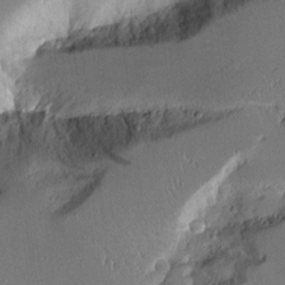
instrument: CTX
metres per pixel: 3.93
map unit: Aa
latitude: 12.0633
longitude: -126.9325
